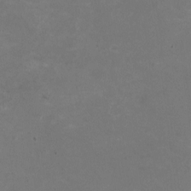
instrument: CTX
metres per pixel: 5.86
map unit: HNhu
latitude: -2.2928
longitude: -2.8947
